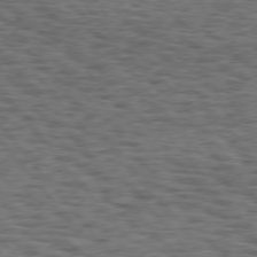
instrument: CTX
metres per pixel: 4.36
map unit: Hpe
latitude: 75.8961
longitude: -135.0269
